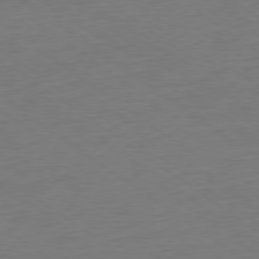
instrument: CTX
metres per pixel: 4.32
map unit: Ap
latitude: -79.1809
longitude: -68.1578
